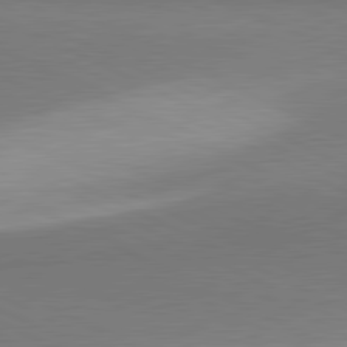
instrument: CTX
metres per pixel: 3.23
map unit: lApd
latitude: 81.2537
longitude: 157.2565
